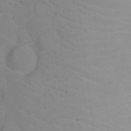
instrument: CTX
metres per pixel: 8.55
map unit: Nhu
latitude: -13.5210
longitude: -24.3656
